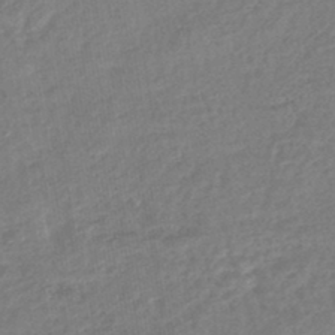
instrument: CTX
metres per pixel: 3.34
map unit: lHb
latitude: -43.5588
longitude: 79.2754
